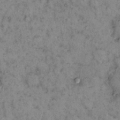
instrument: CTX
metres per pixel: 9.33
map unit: eHh
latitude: 15.5183
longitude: -64.6113
